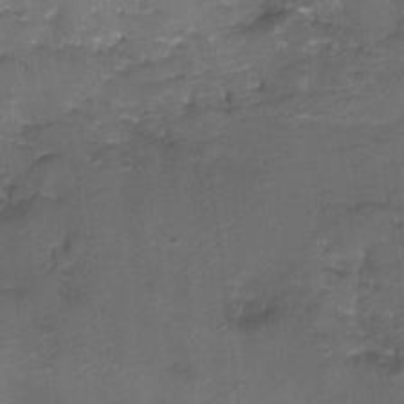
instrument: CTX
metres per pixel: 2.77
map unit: Aa
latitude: -8.3306
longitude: -71.8772
